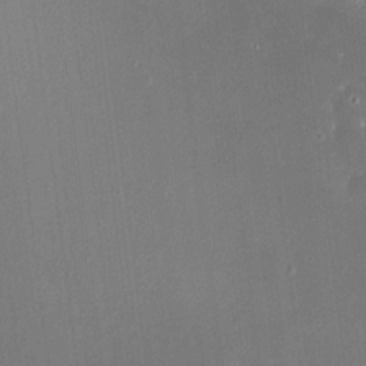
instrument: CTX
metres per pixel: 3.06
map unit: HNhu
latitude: 7.5560
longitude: 7.8800
